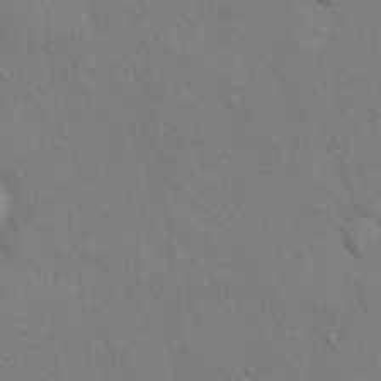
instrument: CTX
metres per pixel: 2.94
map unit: eHh
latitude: 16.6679
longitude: -62.6680
